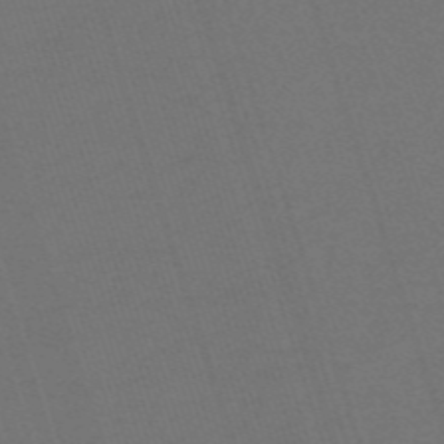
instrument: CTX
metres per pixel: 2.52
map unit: HNb
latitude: -55.7856
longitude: -44.8569
